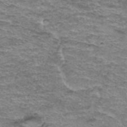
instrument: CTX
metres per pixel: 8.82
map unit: Hto
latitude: 37.5749
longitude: -43.0270
